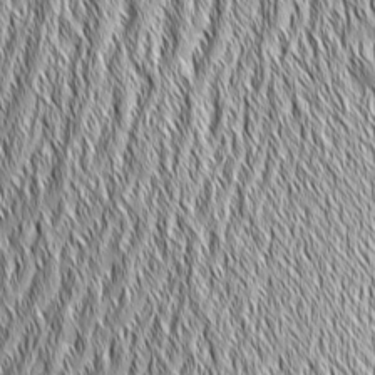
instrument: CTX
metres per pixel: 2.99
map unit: Aa
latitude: 6.4412
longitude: -129.6127
